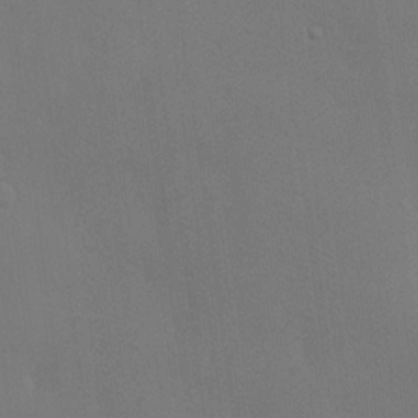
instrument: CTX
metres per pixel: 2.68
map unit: lHvf
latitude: 21.6505
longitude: 146.0850
